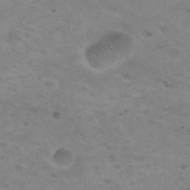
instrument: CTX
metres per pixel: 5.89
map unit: Nhu
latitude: 29.5749
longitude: -48.0633
